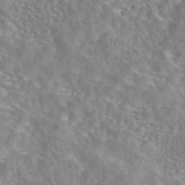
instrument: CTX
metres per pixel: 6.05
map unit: eAb
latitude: 43.2726
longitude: 108.6141
